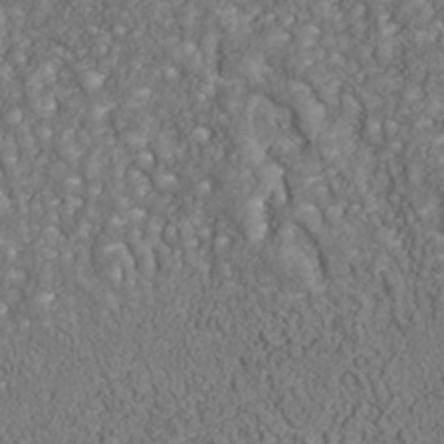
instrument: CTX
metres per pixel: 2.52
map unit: Nhu
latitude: -39.4455
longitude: -84.3278
